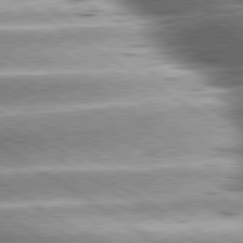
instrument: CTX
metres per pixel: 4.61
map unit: lApd
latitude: 80.0633
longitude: -142.0822
